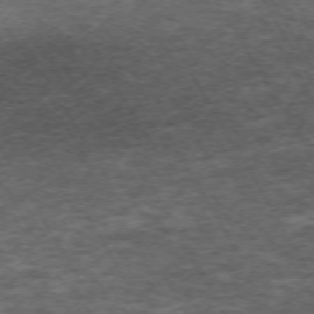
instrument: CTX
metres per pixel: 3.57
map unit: Hpe
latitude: -71.9178
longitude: 13.6344
